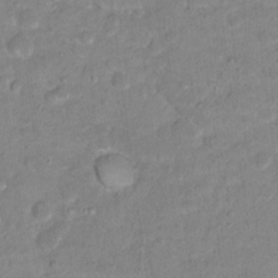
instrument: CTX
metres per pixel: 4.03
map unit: Hto
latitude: 16.3278
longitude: -38.5924
